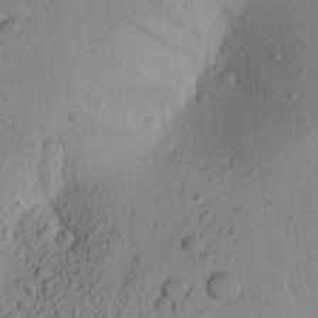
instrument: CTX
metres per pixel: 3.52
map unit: Aa
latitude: 22.8758
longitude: -148.0633
